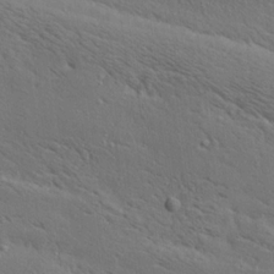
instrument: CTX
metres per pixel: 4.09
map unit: lAa
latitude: 19.4237
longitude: -139.4993
